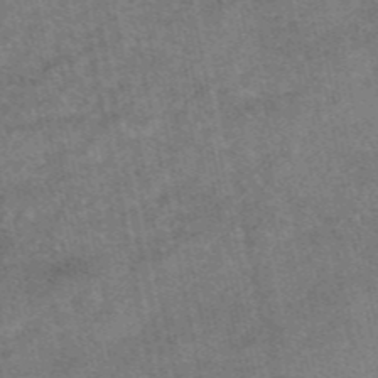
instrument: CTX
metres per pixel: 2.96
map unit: eAb
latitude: 47.8584
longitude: 103.4077
